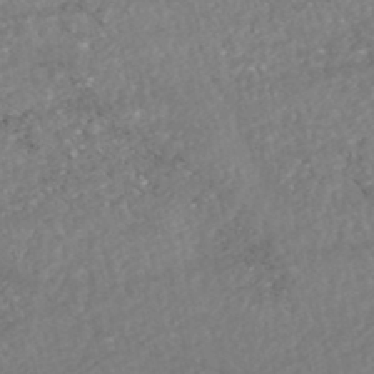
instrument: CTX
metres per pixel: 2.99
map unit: HNhu
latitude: -48.7086
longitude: 102.4440
